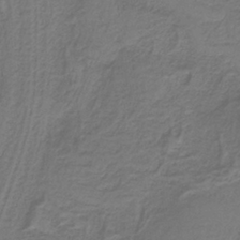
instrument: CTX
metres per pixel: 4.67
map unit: HNb
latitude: -38.6519
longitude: 53.6344
